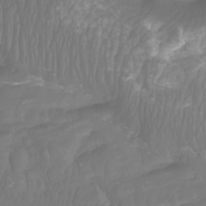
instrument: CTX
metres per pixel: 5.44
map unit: Nhu
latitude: -8.6329
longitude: -79.4994
